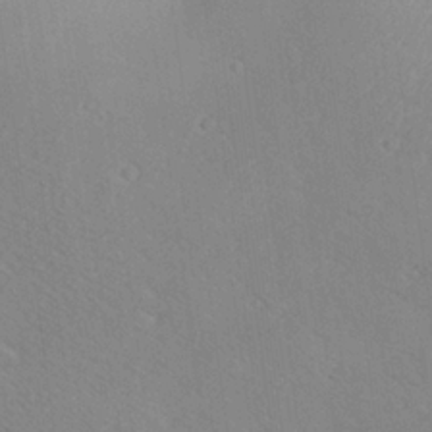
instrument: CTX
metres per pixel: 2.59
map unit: Aa
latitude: 21.6316
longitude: -139.7261
